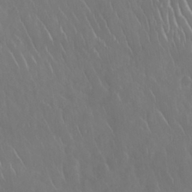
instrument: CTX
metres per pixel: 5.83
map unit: Nhu
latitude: 28.1578
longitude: -63.0081
